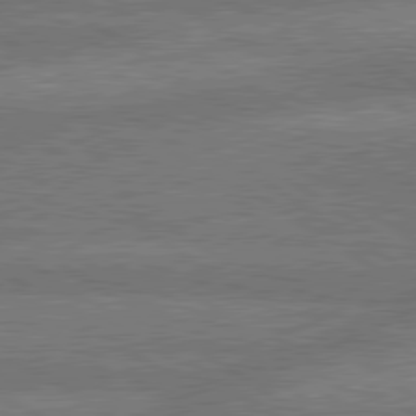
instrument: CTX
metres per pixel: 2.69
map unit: lApd
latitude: 79.9150
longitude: -161.7260
